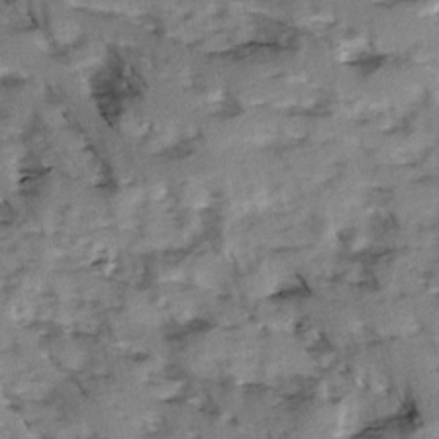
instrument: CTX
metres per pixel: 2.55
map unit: Ave
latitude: 1.1403
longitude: -110.1767
